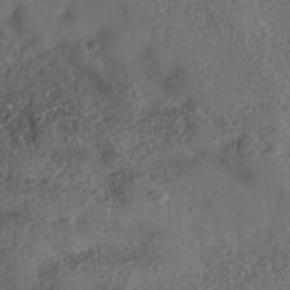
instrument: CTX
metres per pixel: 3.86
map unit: Nhe
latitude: -36.7085
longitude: -177.0458
